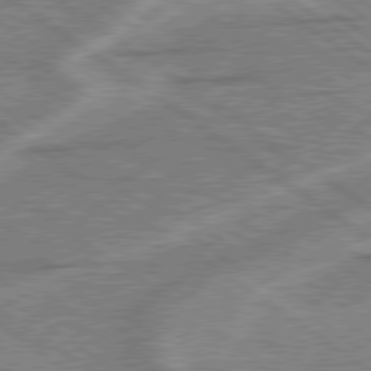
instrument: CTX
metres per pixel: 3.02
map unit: lApd
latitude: 79.1403
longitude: -169.6316
